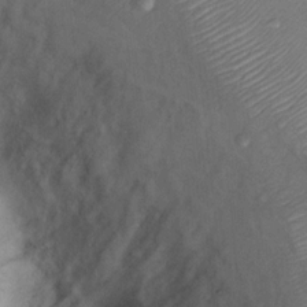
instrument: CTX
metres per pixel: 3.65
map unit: Nhu
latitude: 11.7639
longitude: -28.3845
